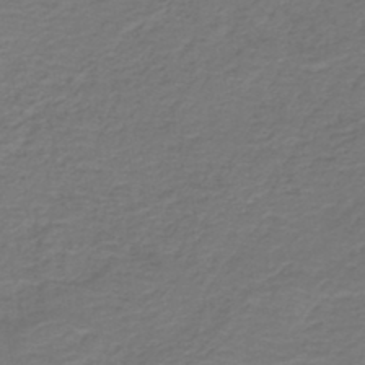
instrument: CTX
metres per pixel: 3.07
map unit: HNb
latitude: -43.3131
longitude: 52.1227
